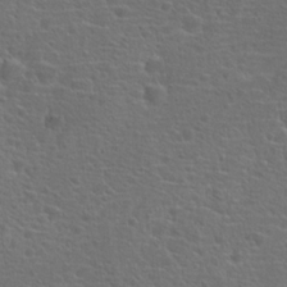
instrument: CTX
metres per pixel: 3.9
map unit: Hto
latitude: 18.4979
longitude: -41.9339
